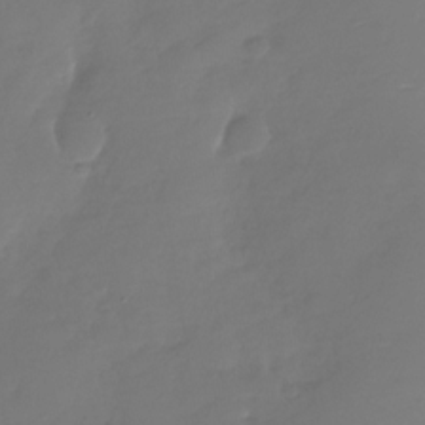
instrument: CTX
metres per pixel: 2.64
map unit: Nhu
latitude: -28.6141
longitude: -60.5545
